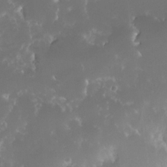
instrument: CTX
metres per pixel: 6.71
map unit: Nhe
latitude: -35.4265
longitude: -131.3860
